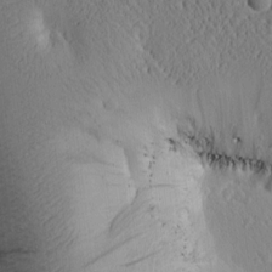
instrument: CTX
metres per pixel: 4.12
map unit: Htu
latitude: 0.1200
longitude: 173.8422
